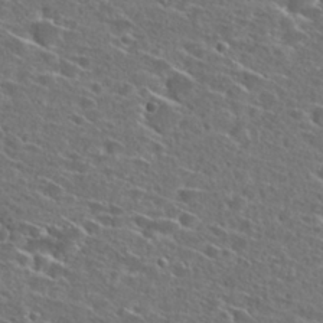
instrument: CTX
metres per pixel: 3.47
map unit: Hto
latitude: 26.6113
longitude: -46.5168
